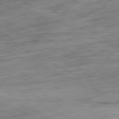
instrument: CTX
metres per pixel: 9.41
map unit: Ap
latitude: -81.1998
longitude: -71.7827
